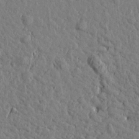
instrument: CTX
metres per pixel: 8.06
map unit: Htu
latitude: 0.8002
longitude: -178.8380
